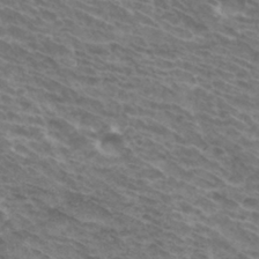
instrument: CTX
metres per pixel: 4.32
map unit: Hto
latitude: 33.7072
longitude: -43.7261
